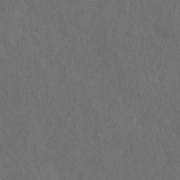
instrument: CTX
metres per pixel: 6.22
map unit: eAb
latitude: 43.8394
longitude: 109.8422
